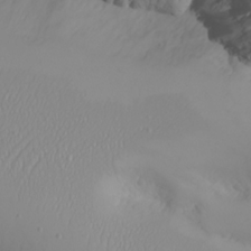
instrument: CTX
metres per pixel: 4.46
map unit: Nhu
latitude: -5.2376
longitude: -80.3845
